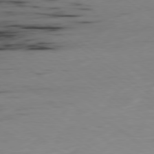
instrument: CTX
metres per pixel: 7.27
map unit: Ap
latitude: -79.4643
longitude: -73.2915
